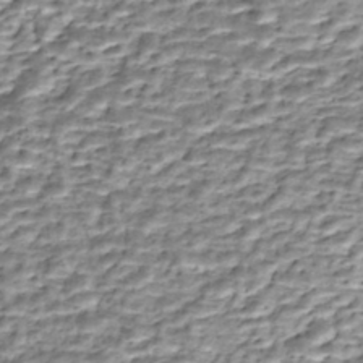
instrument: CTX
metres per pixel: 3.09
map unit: Nhe
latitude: -45.8611
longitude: 153.0864
